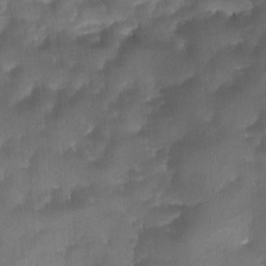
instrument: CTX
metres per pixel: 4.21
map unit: Ave
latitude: -11.2187
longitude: -119.9339
